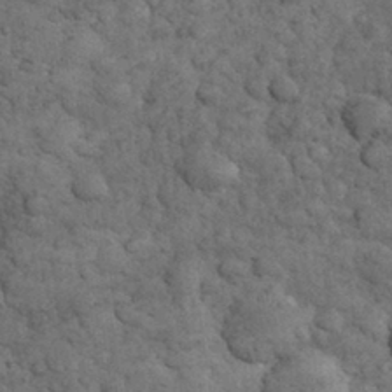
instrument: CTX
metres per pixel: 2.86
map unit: eHh
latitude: 33.0458
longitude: -67.7071
